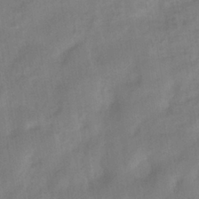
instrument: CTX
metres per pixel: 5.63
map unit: eHh
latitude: -39.7289
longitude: -26.3089
